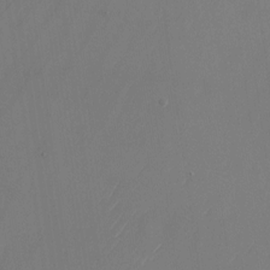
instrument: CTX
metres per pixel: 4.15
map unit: Nhu
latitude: -23.4455
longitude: -70.7435
